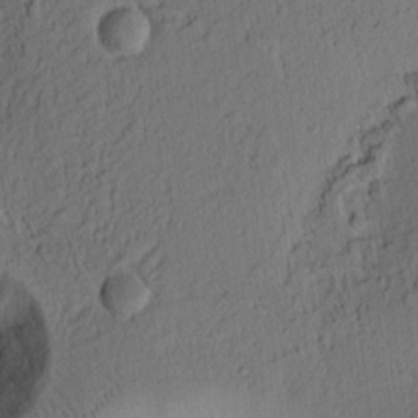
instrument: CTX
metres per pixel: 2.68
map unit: Ht
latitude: 7.4804
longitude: -76.1577
